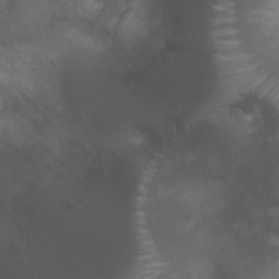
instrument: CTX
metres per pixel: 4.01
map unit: Nhu
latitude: 6.6301
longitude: -20.8191
